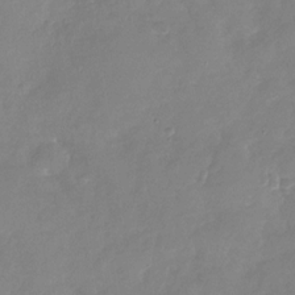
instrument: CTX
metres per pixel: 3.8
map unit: Nhu
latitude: -29.3888
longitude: -60.1389
